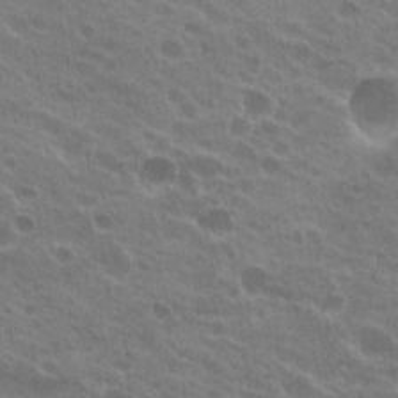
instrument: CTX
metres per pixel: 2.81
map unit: Hto
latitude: 22.3089
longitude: -38.6490
